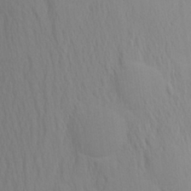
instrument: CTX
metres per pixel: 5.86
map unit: Aa
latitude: 24.0633
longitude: -145.4804
